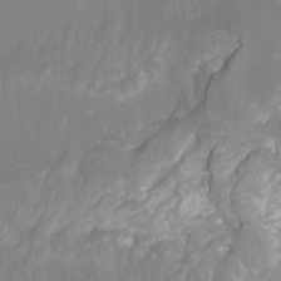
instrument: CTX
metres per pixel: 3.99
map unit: Nhu
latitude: -12.4440
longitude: -72.5735
